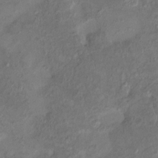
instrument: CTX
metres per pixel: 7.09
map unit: HNhu
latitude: 6.8758
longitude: -0.1766
